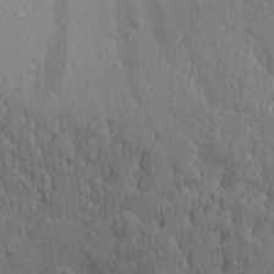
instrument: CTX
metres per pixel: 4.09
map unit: Aa
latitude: 27.0081
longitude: -143.2348
